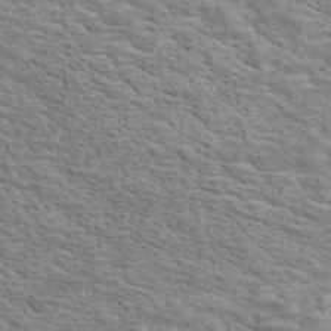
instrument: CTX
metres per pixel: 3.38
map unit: ANa
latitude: 42.2901
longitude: 16.2362
